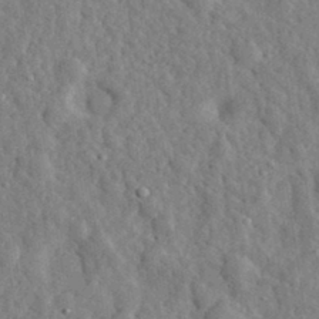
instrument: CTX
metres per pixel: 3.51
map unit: eHh
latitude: 32.7435
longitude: -78.0633
